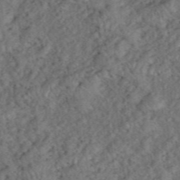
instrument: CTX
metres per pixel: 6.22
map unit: eHh
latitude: 39.2159
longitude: -55.8394
